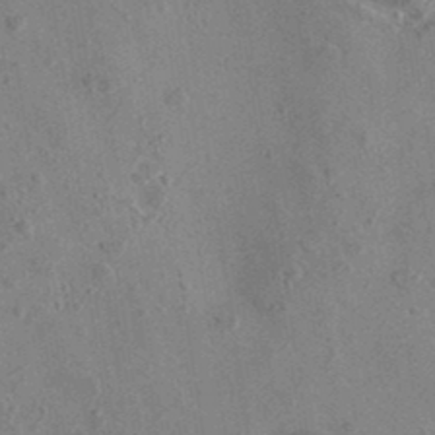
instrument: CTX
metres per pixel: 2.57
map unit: eAb
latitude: 35.9906
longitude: 111.5021
